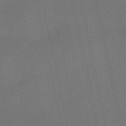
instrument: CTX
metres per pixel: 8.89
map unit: eHb
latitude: -50.7841
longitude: 69.7099
